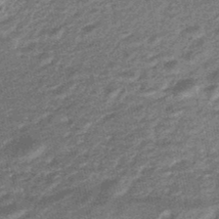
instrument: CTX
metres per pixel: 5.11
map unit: eHb
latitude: -45.4832
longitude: 89.2754
